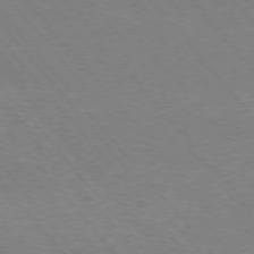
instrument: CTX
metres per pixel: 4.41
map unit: Hpe
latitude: -76.2362
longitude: -13.5182
